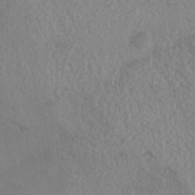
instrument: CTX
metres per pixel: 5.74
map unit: Nhe
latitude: -36.9541
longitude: -177.0836
